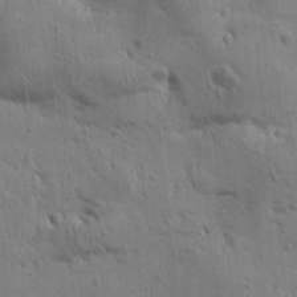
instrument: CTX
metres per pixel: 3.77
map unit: Htu
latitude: 0.9324
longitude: -178.3657
